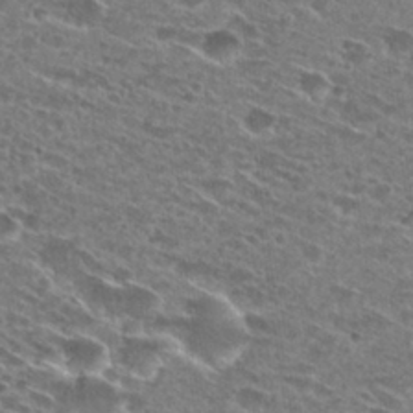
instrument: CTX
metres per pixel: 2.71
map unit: Hto
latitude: 28.4979
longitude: -45.5371
